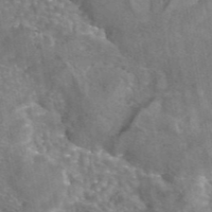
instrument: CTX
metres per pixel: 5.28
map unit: eAb
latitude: 45.0269
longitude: 107.1431
